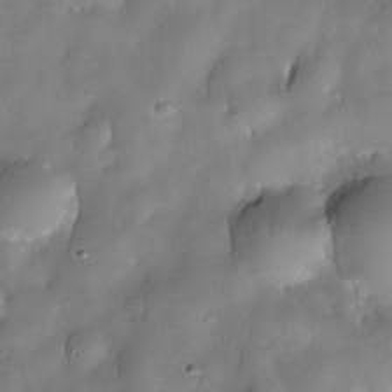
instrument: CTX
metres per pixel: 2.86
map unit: Nhe
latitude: -30.7274
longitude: -140.3845
